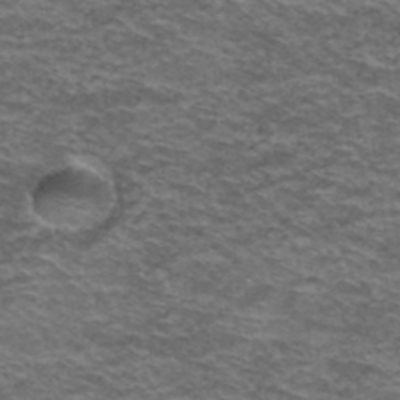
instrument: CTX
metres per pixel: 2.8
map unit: Hto
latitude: 38.4034
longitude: -41.8394
